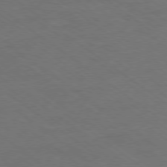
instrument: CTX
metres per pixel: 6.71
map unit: Ap
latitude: -78.8597
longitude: -96.9325
